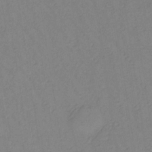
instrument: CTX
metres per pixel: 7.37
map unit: lHb
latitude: -34.8408
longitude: 72.1228
